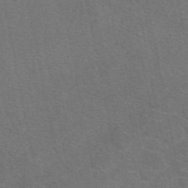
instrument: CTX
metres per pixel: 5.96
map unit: eAb
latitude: 47.8962
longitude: 116.3873
